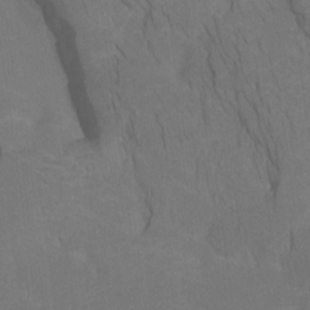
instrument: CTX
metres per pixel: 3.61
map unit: Htu
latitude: -10.6896
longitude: -73.1403
